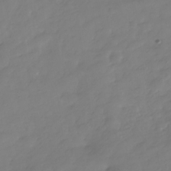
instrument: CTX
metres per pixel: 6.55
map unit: Hve
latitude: -31.2754
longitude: 89.8044
